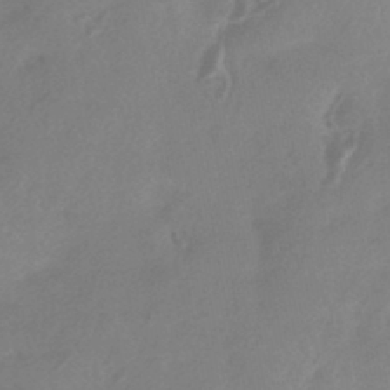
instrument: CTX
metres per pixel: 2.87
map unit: HNhu
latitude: -43.0675
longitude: 91.3510
